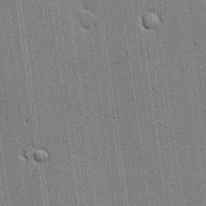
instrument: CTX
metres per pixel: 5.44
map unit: lHvf
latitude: 19.5371
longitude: 142.7274
